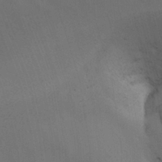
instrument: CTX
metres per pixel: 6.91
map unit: Nhu
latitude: -9.1053
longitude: -80.1011
